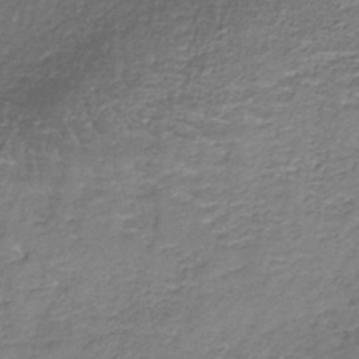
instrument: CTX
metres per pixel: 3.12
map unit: HNb
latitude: -36.5762
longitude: 51.0864
